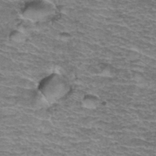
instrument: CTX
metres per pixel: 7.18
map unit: Hto
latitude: 37.2159
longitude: -43.0647
